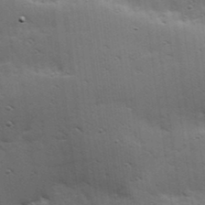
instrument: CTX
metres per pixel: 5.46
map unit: Hve
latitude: 23.8205
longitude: -96.1767
